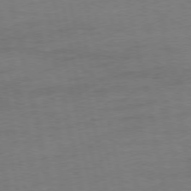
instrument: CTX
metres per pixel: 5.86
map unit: Ap
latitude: -75.0676
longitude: -74.6491
